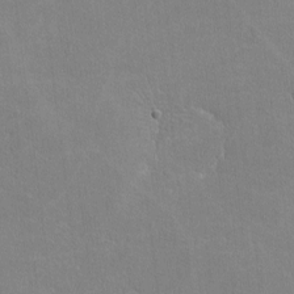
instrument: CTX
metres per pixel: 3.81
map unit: lHvf
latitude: -11.3699
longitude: -101.8583
